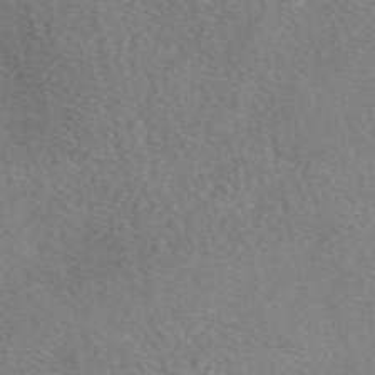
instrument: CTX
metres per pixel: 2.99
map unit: eAb
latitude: 48.5735
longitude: 113.6533
